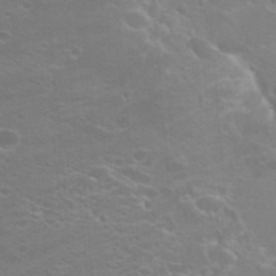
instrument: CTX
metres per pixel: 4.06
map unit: Hto
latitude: 22.9325
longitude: -36.5735
